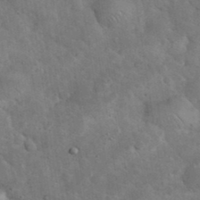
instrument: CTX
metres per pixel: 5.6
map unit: eHh
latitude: 37.0837
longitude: -66.9891
